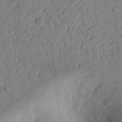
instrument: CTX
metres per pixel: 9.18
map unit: Ht
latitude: 13.2348
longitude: -74.8947
